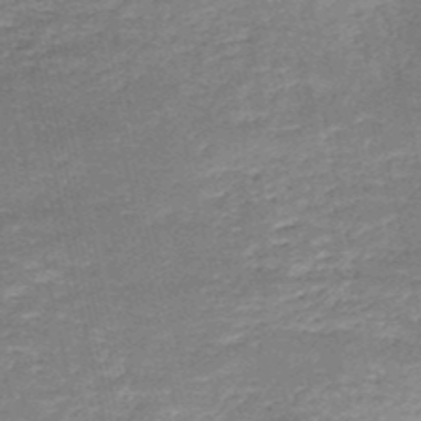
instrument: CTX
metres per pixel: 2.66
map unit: HNb
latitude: -51.2376
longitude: -41.0080
